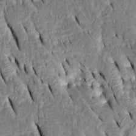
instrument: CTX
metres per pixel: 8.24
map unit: Htu
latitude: -0.6708
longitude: 149.8045
